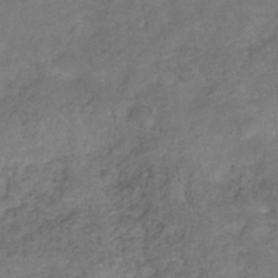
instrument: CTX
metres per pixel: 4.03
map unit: Hve
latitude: -32.3873
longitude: 89.5210
